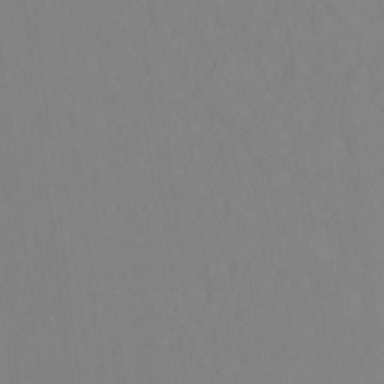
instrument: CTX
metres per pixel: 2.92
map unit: Ht
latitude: -10.2928
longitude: -39.6883
